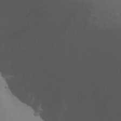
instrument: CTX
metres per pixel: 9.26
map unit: Aa
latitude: 19.1025
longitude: -142.9514
